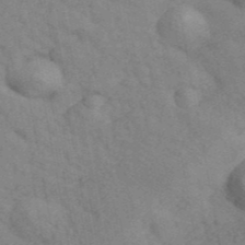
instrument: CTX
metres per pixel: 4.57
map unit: ANa
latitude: 42.3845
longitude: 56.1795
